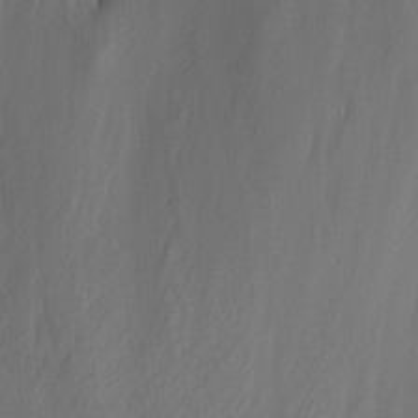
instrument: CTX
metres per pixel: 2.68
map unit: Nhu
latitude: -8.1984
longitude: -85.8583
